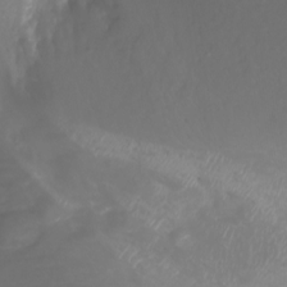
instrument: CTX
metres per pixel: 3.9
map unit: Ht
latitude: -3.1431
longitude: -61.9339
